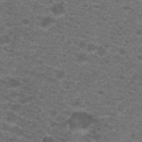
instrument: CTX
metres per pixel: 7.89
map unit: Hto
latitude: 19.7071
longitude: -39.3104
